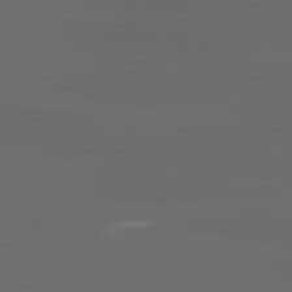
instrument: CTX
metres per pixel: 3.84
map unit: lApd
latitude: 80.8380
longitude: -137.5560
